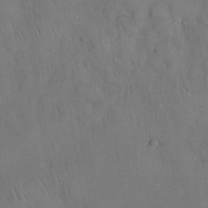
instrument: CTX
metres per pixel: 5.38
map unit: Nhu
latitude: 27.7450
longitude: -69.1781
